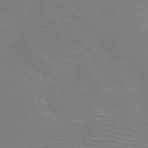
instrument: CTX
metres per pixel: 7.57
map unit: HNb
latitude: -46.7085
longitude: -43.3860
